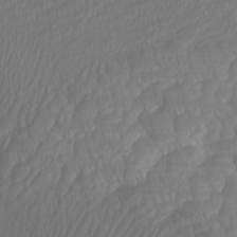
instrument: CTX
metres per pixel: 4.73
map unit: Htu
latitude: -7.3132
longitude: -69.0458
